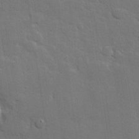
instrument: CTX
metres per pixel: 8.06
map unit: Hve
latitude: 24.7246
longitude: 150.2739
